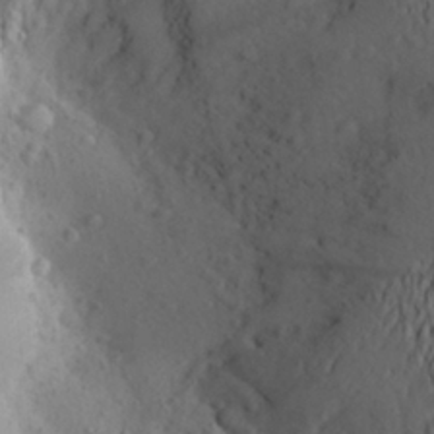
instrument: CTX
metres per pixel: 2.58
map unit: Aa
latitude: 25.1403
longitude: -147.7261
